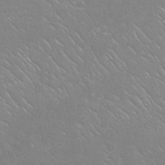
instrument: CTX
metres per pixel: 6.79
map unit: Nhu
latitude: 24.1955
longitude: -61.8016
